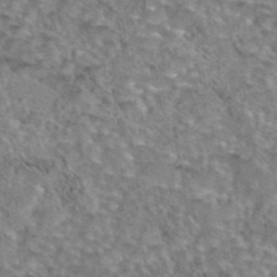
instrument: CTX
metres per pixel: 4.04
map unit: eAb
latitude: 44.2144
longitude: 105.0108
